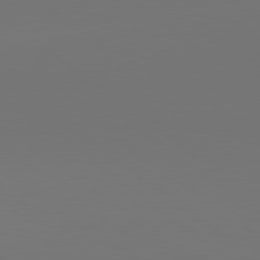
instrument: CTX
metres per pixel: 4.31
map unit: lApd
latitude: 79.8206
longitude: 159.0297
